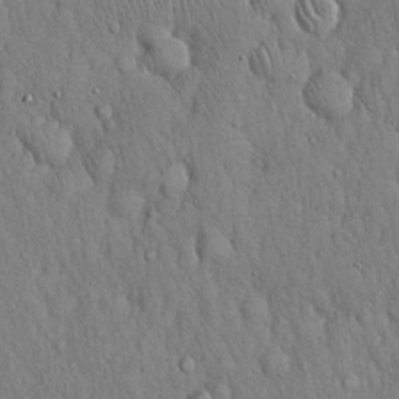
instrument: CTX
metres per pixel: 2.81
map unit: Hto
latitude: 16.7057
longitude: -58.6302
